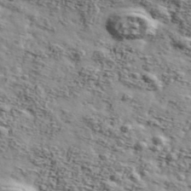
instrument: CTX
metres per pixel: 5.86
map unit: Ave
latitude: 42.9703
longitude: -110.4412
